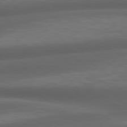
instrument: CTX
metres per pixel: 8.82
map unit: lApd
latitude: 79.7450
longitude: -129.3482
